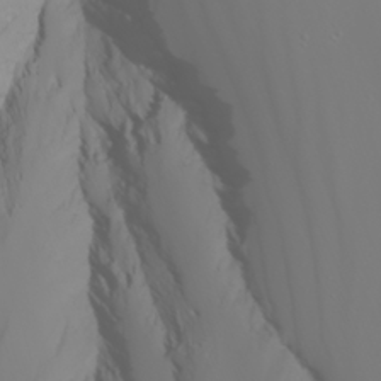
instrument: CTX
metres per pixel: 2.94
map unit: Nhu
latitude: -6.6140
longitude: -84.8947
